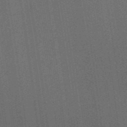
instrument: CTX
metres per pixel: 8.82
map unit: HNb
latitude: -52.0472
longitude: -48.4034
